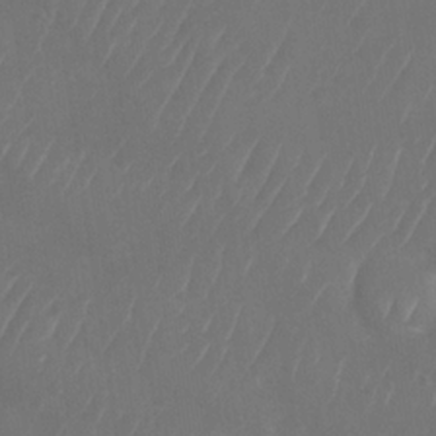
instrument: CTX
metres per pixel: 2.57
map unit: Nhu
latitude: -29.0675
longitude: -58.1956
